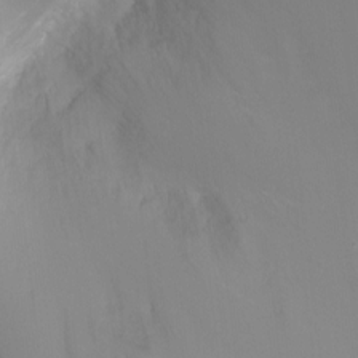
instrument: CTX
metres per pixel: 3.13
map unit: Ht
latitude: -4.4818
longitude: -29.0458
